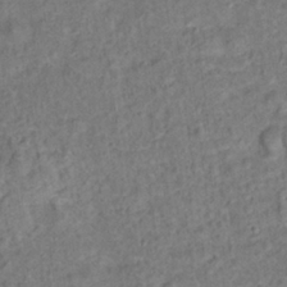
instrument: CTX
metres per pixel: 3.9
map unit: Hto
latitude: 14.1578
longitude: -38.5546
